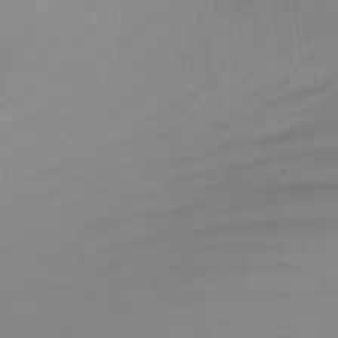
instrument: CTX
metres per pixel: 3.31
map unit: Nhu
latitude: -9.2565
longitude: -77.9339
